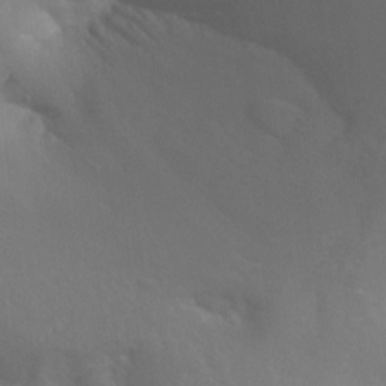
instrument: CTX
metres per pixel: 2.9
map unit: Aa
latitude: -12.8975
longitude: -68.1767
